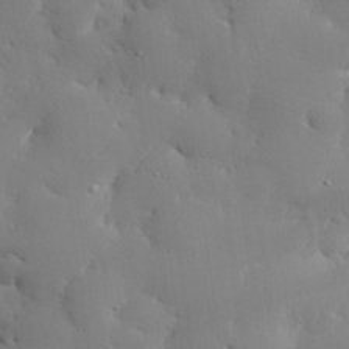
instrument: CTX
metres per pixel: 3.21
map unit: eHh
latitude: 29.4426
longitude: -82.3845
